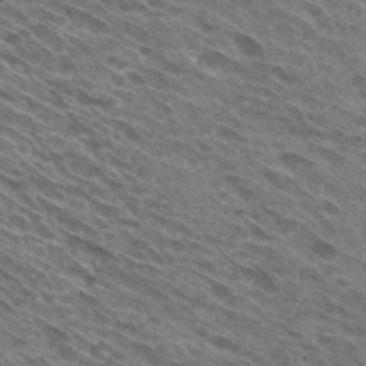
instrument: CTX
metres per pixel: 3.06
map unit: Hto
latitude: 30.4223
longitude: -45.3670
